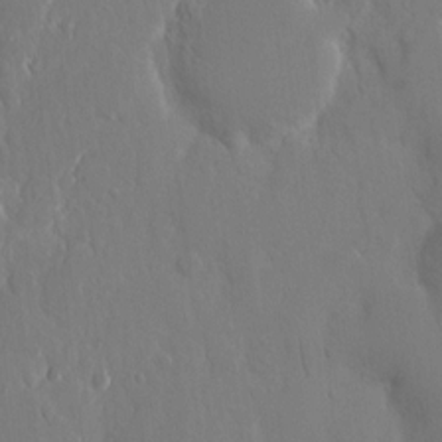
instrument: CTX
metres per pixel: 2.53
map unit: eHh
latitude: 14.2712
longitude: -71.5560
